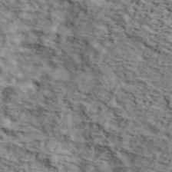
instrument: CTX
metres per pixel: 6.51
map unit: lHvf
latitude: 37.6316
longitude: -86.8947
